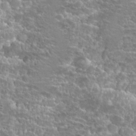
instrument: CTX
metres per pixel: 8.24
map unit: Hto
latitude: 23.0836
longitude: -40.0444
